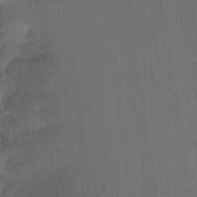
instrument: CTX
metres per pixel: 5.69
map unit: Nhe
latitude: -28.8975
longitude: -110.3845
